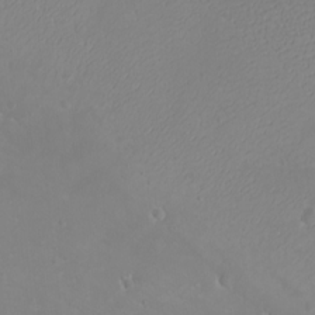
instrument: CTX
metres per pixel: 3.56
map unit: eHh
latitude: -9.6722
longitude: -68.5357
